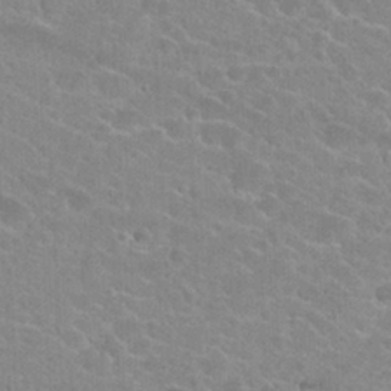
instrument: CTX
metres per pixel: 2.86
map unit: Hto
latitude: 23.8583
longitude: -43.9339
